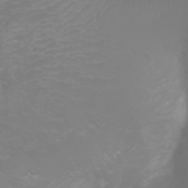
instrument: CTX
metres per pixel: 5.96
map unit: Ht
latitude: -2.9730
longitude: -61.3292
